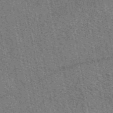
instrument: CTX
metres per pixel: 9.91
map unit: eAb
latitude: 51.6127
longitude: 114.7652
